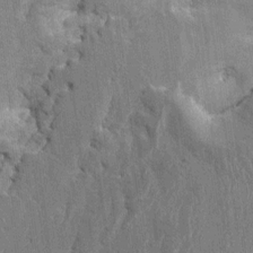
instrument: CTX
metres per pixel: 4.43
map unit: HNhu
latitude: 8.2712
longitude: -5.6883
